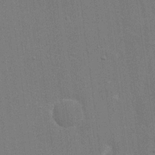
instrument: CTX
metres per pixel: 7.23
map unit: eHh
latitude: 19.6694
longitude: -68.4223
